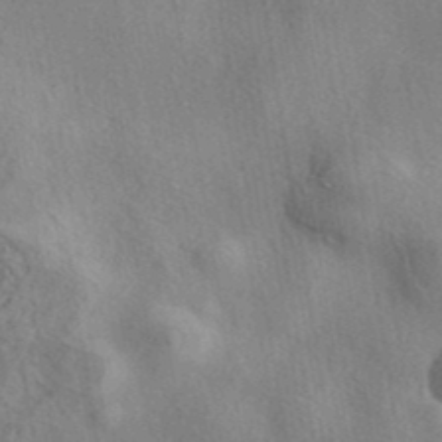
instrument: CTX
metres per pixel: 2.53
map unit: eAb
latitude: 39.7261
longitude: 112.1984
